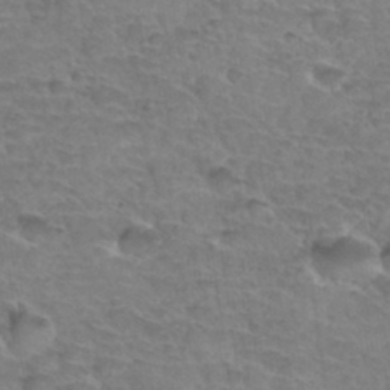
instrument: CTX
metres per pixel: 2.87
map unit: Hto
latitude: 34.9702
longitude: -44.1200
